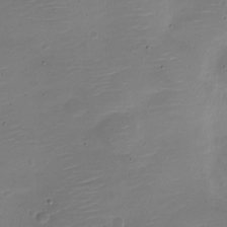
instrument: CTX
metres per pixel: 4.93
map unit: Nve
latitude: -21.3509
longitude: 104.5384
